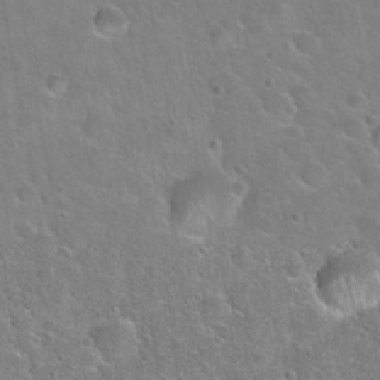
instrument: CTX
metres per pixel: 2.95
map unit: Hto
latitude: 22.4034
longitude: -51.2726
